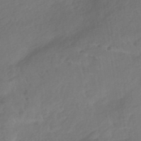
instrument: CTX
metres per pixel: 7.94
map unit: HNhu
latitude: -41.8044
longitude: 93.1431
